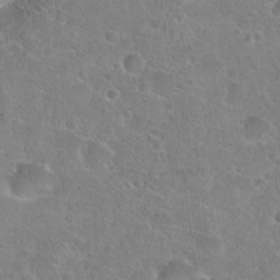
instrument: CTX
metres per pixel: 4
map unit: Hto
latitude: 22.9136
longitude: -45.5749
